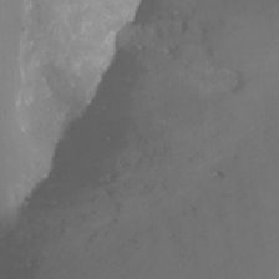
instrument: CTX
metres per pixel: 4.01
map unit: Nhu
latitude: -13.7100
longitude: -59.6505
